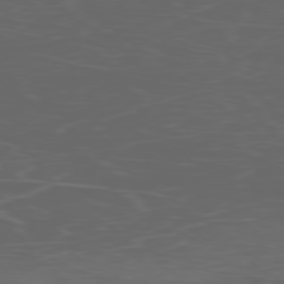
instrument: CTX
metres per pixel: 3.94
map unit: Ap
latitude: -77.8989
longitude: -75.5182
